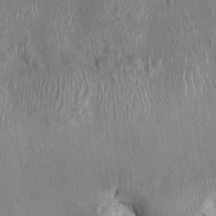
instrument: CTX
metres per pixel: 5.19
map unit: HNhu
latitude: 4.8569
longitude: -6.4790
